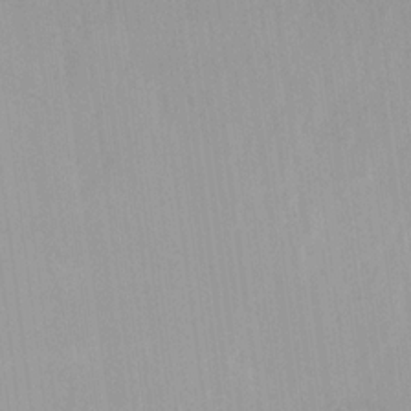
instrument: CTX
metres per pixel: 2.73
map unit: Ave
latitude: -11.3321
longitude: -120.7058
